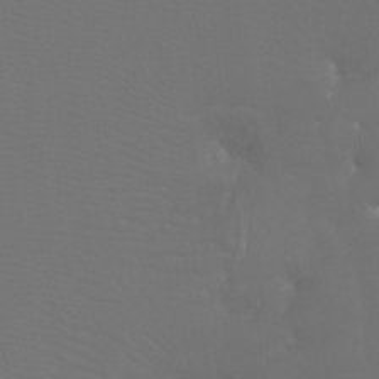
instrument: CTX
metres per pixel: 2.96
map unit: Htu
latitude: -7.5588
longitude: -32.9514
